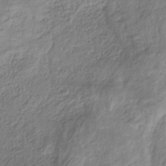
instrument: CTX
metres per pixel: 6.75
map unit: HNhu
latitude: -29.0487
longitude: 66.5952
